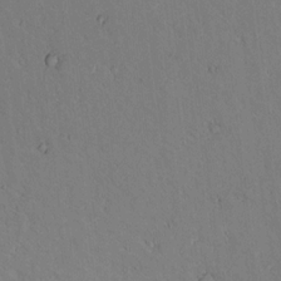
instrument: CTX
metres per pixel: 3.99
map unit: lAvf
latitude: 9.5560
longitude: 167.9745
